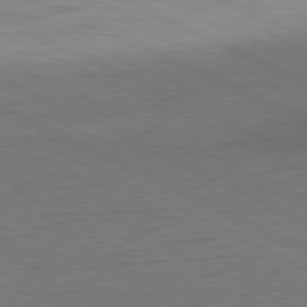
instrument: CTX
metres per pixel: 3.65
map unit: Ap
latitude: -81.6533
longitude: -62.5735
